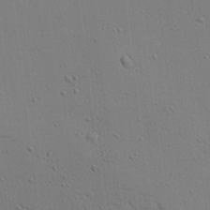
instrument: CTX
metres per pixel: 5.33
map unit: Aa
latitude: 18.8191
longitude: -141.0836
